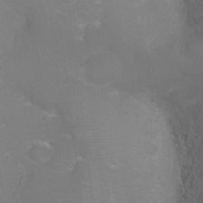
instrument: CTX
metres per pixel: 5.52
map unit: Ht
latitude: -15.8801
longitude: -40.5545
